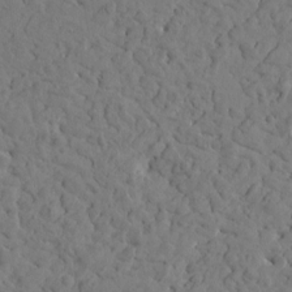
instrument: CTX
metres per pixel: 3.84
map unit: Htu
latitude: -1.5211
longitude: 179.6533
